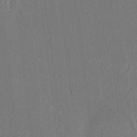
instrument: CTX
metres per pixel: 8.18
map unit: HNhu
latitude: 1.8583
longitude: 0.2929
